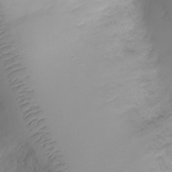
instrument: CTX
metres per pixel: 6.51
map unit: Ht
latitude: -6.0850
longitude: -30.0255
